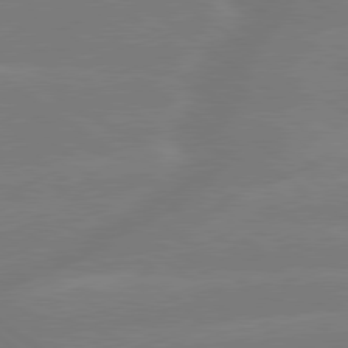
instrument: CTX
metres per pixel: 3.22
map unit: lApd
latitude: 79.5749
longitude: -141.9150
